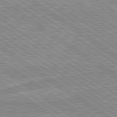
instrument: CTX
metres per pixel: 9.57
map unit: lApd
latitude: 80.0633
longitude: 170.9353
